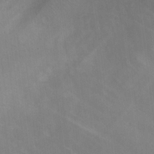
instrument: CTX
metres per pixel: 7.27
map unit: Ht
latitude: 12.2901
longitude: -41.1592
